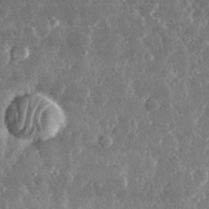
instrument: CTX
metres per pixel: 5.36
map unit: lHvf
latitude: 31.7450
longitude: -91.3860
